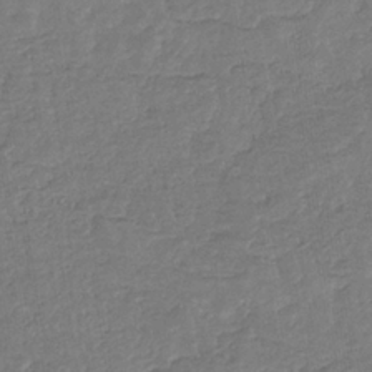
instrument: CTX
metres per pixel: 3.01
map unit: eHb
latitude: -34.7652
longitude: 77.1431
